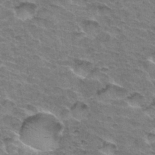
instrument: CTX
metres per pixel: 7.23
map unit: Hto
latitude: 33.1025
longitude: -46.8758
